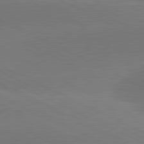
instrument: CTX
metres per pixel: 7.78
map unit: lApd
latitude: 81.5560
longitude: -153.9717
